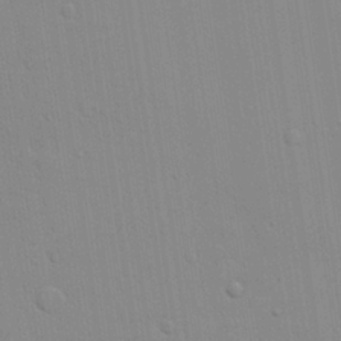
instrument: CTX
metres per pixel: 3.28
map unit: lHvf
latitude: 21.5371
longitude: 142.4251
